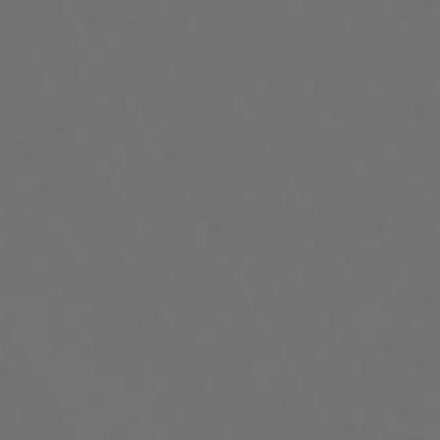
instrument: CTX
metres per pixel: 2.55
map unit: Hpe
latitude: 73.5183
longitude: -128.1011
